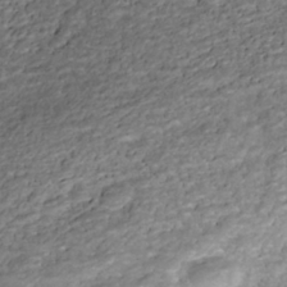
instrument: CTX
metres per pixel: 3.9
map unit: Nhe
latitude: -39.7100
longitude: -116.7624
